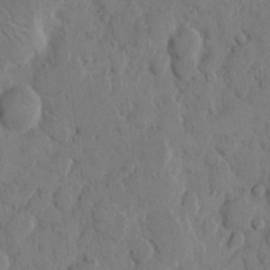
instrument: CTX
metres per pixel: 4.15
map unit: eHh
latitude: 9.6316
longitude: -64.9514
